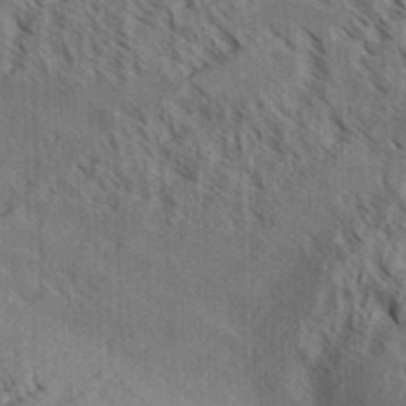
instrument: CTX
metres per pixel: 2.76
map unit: Aa
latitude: 31.5371
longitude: -139.0269
